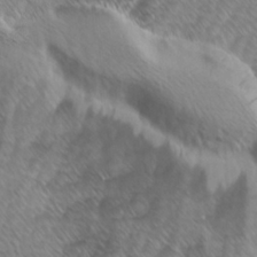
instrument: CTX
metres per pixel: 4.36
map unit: Ave
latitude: 9.1970
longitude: -105.6505
